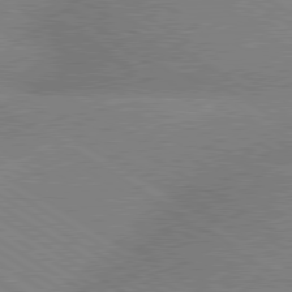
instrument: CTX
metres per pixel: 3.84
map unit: lApd
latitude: 79.5560
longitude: -152.7813
